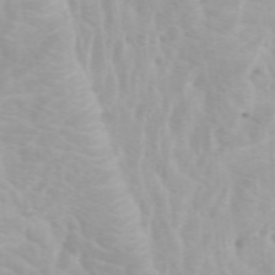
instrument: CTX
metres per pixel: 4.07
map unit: Htu
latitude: -4.9919
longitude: 137.6344
